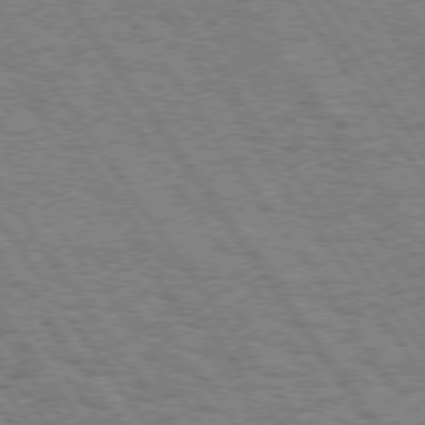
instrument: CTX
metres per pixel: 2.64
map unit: Hpe
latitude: 74.1011
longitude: -139.1781
